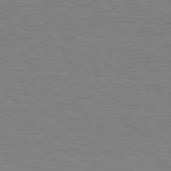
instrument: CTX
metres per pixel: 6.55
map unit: Hpe
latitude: 78.4412
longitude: -121.5560
